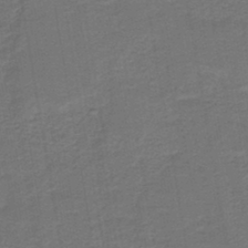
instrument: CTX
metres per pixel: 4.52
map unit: HNb
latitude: -43.5399
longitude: 51.8233
